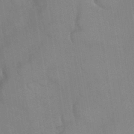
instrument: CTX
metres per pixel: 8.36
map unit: Nhu
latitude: 26.1011
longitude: -56.0633
